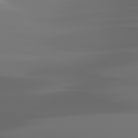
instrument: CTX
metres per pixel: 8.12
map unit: lApd
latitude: 81.7639
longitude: -144.8002
